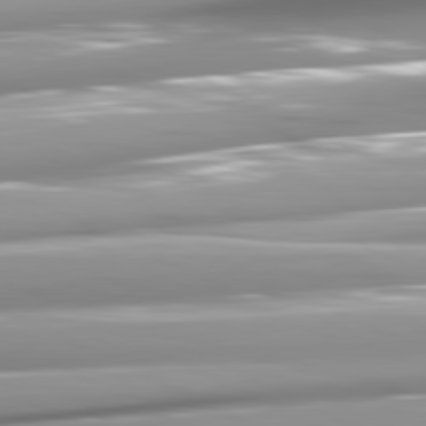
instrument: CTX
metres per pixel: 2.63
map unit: lApd
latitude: 81.1214
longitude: -145.8772
